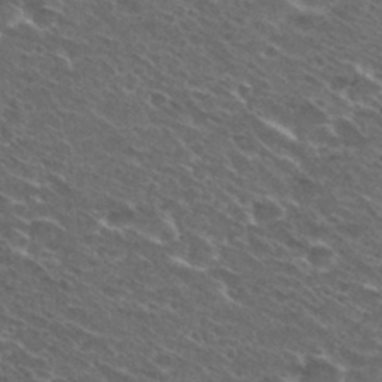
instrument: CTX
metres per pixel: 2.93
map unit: Hto
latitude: 29.6883
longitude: -47.3293
